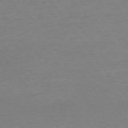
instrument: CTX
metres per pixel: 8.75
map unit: Ap
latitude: -75.0865
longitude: -83.4426
